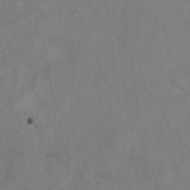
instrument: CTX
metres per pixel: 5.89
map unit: eHh
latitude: 11.6694
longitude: -62.4601
